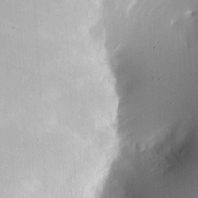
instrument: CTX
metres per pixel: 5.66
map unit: eHh
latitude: 4.4412
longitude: -68.8380
